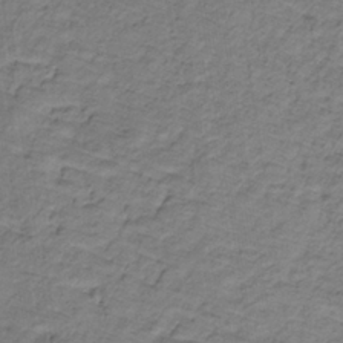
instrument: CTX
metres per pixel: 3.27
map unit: lHb
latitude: -32.0283
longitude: 65.9367
